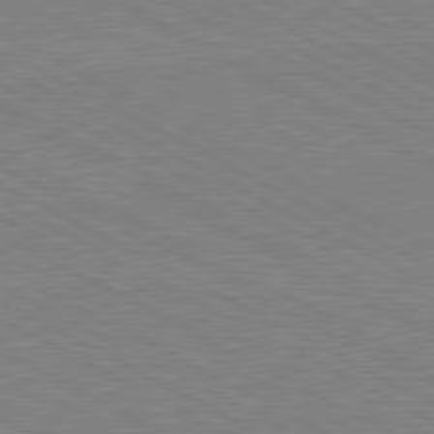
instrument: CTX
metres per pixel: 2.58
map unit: lApd
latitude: 80.9325
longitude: 150.9731
